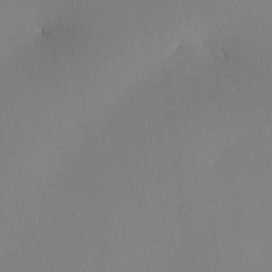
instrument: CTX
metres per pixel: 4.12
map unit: Ave
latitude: 2.2522
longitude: -115.4237
